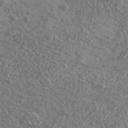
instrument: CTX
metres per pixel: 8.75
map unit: Ave
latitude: 39.8583
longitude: -110.8191
